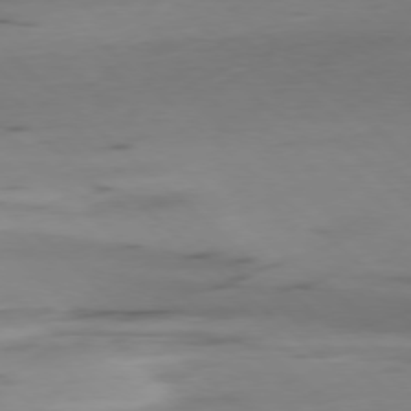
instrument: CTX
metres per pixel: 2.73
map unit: Ap
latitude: -78.5007
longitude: -62.0444
